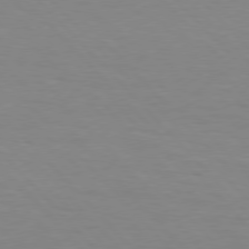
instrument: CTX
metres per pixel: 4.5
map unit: Hpe
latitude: 76.5545
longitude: -155.8961
